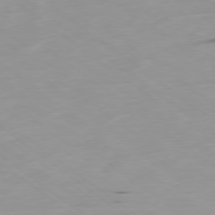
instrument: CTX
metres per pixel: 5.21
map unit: Ap
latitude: -78.8597
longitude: -73.2348
